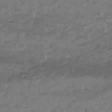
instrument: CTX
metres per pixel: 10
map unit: eHh
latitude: -51.5021
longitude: -24.2333
